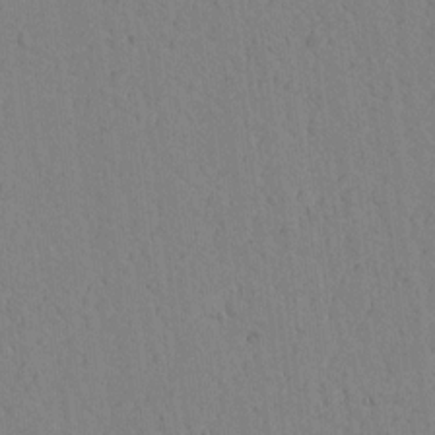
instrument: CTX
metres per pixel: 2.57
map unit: lAvf
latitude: 9.1403
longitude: 167.6911
